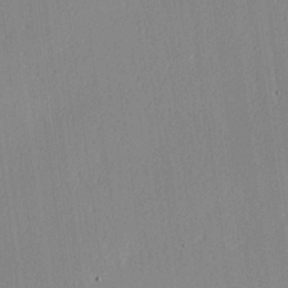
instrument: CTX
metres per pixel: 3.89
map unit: Hve
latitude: 18.4034
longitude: 149.2754
